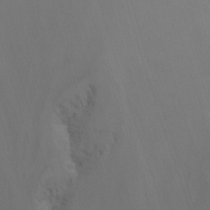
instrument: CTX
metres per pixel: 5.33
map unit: Nhu
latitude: -14.4629
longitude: -54.5168
